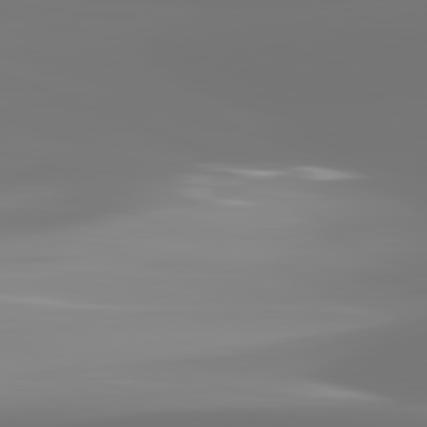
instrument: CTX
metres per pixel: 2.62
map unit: lApd
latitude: 82.0822
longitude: -150.5923
